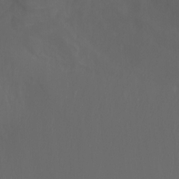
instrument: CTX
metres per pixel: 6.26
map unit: Htu
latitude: -6.1794
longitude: -69.2537
